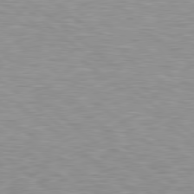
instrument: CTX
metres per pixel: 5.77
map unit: lApd
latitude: 79.2915
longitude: -88.7436
